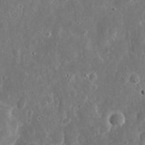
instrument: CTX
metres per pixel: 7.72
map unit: eHh
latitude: 9.7828
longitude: -72.0444
